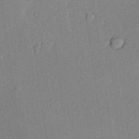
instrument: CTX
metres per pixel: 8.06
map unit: lAvf
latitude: 24.5923
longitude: -111.1025
